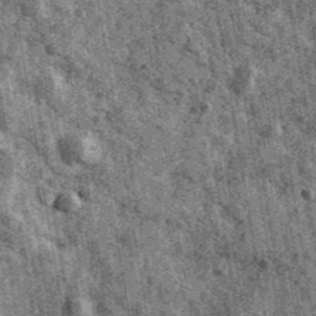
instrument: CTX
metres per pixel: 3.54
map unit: Ave
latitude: 40.1200
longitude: -106.5168
